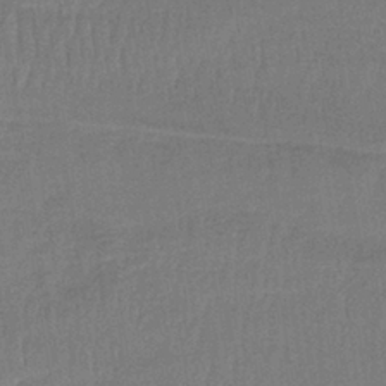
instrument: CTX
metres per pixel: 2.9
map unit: lHb
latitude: -38.5007
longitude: 58.4062
